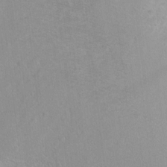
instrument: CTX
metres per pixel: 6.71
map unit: Ht
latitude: -6.4440
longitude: -36.4979
